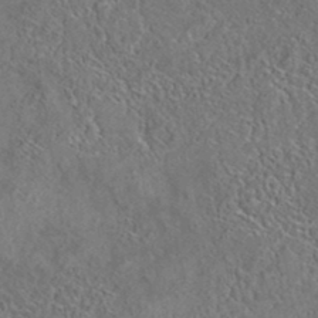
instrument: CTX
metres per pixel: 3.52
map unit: eAb
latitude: 35.5938
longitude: 109.6344
